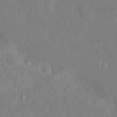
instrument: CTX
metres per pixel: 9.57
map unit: Hto
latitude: 16.5168
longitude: -35.5938
